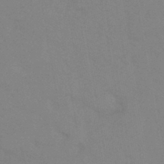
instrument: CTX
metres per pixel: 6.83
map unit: eHb
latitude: -44.4062
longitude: 86.4062
